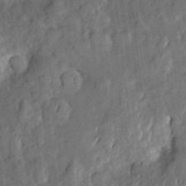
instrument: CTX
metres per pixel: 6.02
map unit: Aa
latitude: 22.5357
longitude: -150.5734
